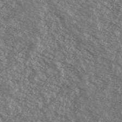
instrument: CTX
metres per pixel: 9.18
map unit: Ave
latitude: 38.8947
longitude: -110.2145
